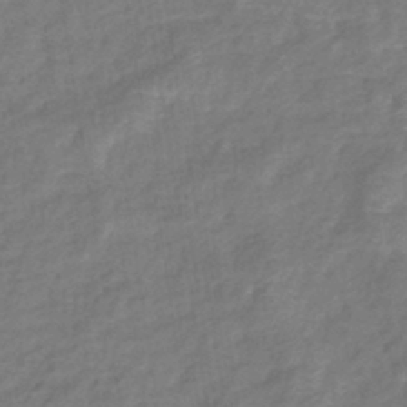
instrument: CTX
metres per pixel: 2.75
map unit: lHb
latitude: -41.4832
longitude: 78.9541
